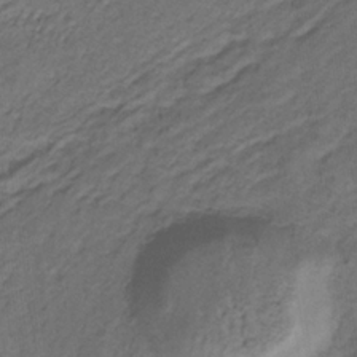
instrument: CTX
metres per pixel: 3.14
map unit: lHb
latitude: -32.9920
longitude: 65.7478
